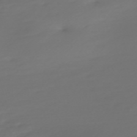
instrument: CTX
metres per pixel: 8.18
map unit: Nve
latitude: -59.7666
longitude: 57.9178
